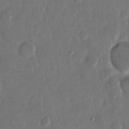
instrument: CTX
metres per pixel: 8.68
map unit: eHh
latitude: 13.5938
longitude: -68.6680
